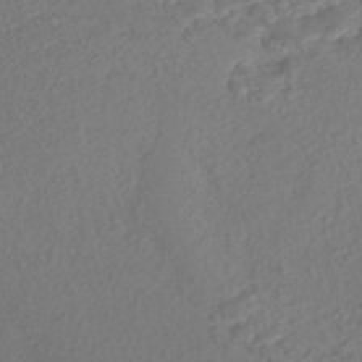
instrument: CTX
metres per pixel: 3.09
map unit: Nhe
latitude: -47.7855
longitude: -172.3089
